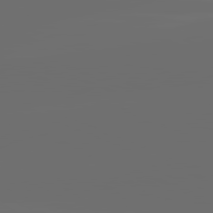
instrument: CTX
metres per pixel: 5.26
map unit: lApd
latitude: 82.0444
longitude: -164.1011
